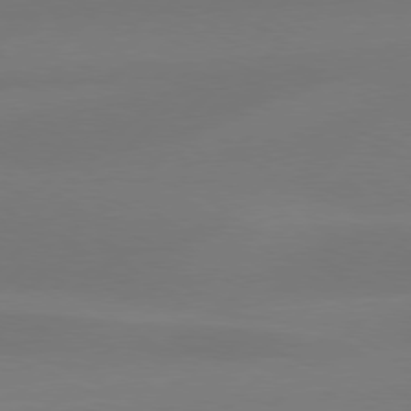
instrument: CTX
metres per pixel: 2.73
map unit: Hpe
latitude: 77.4237
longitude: -131.9528
